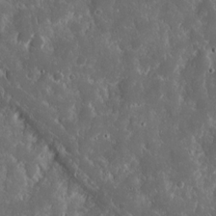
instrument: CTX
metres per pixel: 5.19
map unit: eHh
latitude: 15.1026
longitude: -73.0837
